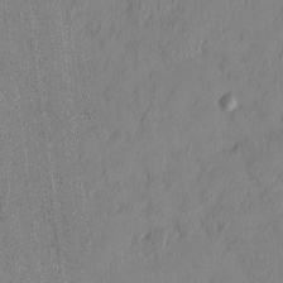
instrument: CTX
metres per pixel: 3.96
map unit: HNhu
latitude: 0.8380
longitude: -5.6694
